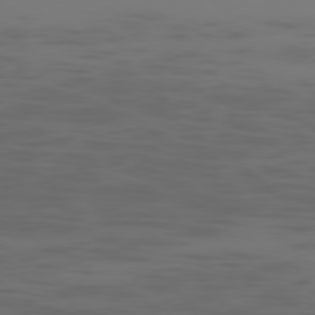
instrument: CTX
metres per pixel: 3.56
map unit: Ap
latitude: -77.8989
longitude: -63.3293
